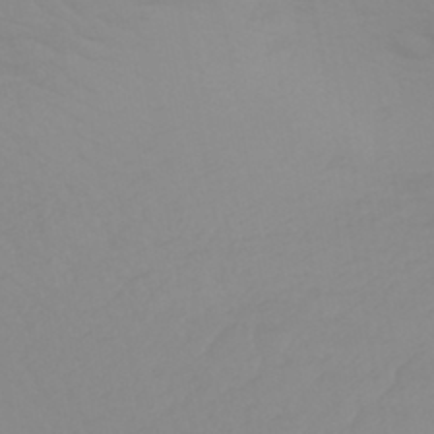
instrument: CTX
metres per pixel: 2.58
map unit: HNhu
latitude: -44.3873
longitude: 90.2362
